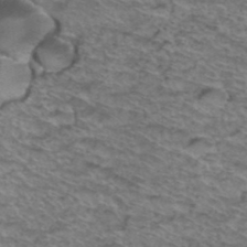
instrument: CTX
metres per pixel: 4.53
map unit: Hto
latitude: 38.4034
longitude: -44.4223
